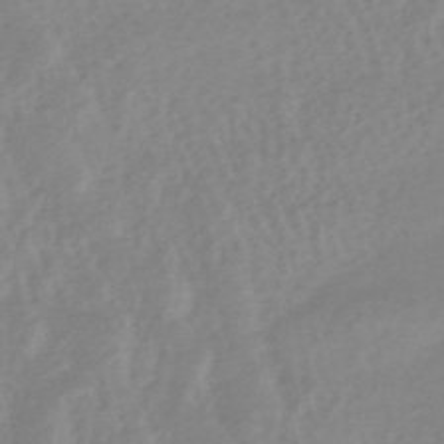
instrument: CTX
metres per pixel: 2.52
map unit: lHb
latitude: -48.6330
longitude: 77.5588
